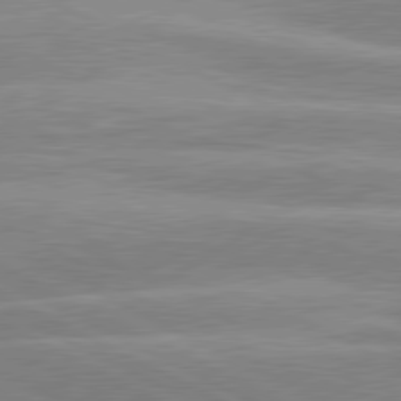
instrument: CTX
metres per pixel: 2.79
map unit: lApd
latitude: 80.6490
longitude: -125.4426
